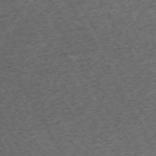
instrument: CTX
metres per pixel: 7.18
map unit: Hpe
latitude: -70.5196
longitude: 13.5399
